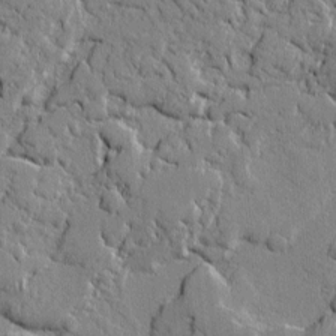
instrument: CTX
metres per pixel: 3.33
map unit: lAvf
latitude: -0.9164
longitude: -108.9135
